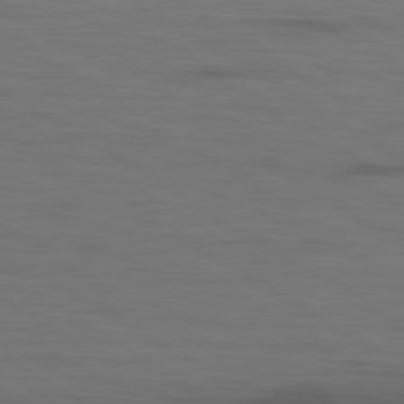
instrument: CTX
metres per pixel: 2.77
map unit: lApd
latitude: 79.9150
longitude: 160.5574
